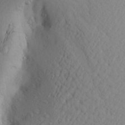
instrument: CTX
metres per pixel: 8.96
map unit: Aa
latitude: 23.0647
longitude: -145.7827
